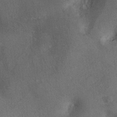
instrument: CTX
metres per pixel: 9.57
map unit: eHh
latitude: -39.4077
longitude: -27.0459
